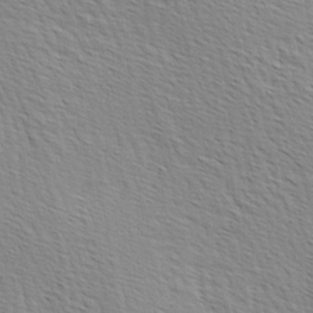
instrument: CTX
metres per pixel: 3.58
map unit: lAa
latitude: -4.1039
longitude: -121.6883
